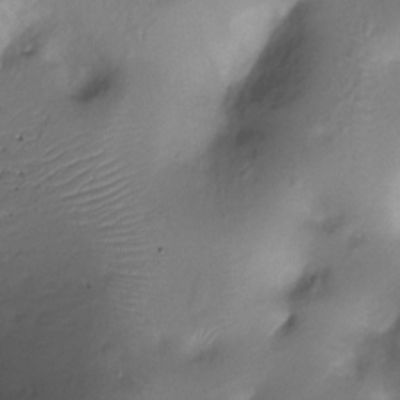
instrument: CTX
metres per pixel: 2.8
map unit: Ht
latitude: -17.9367
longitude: -44.4034
